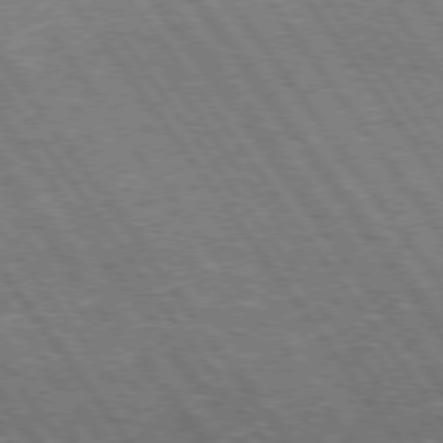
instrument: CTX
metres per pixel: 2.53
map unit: Hpe
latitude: 74.7435
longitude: -151.1781
